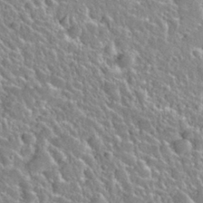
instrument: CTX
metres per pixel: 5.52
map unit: Nhu
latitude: 28.5734
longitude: -54.2711
